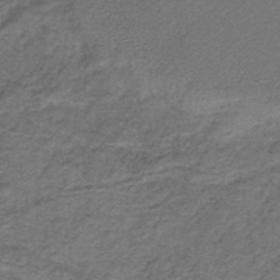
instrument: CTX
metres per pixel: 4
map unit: lHb
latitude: -40.8408
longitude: 62.5951
